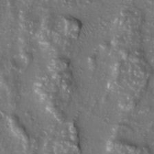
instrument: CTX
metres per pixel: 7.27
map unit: Ave
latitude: 22.6490
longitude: -133.1970
